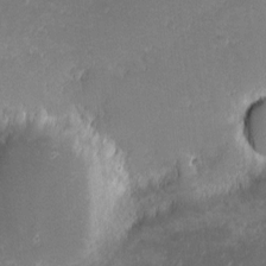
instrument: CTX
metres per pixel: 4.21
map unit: eHh
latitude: -1.1054
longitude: -85.6127
